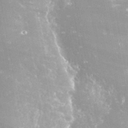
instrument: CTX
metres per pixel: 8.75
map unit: eHh
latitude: 34.2522
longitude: -62.6491
